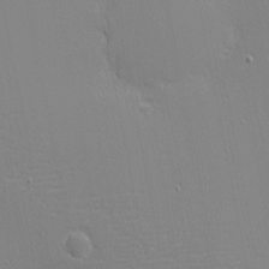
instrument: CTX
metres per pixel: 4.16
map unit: eHh
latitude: -3.4076
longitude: -80.9703
